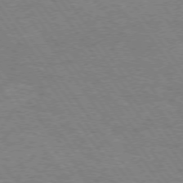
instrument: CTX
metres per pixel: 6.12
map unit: Hpe
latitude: 73.1970
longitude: -140.9135
